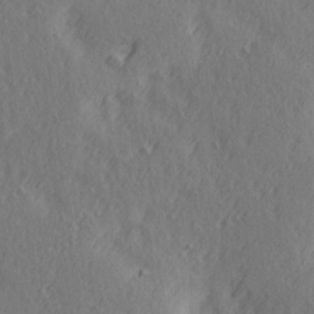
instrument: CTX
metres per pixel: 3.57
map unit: Ave
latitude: 14.1767
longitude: -106.1200
